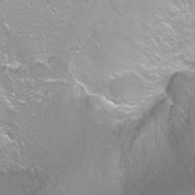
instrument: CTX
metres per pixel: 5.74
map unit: Ht
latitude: -5.9178
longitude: -36.5357
